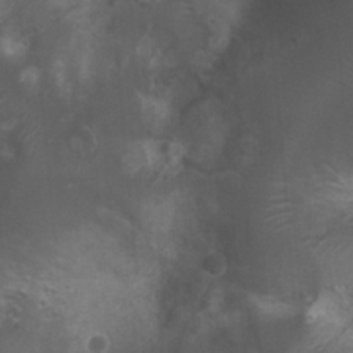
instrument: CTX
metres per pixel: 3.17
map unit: Nhu
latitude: 6.8002
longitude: -21.2915
